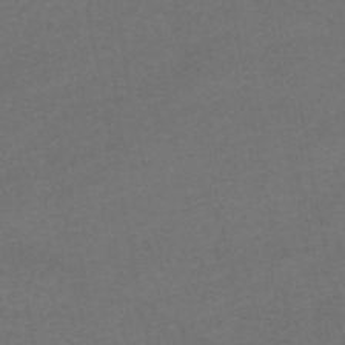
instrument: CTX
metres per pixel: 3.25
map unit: HNhu
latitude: -49.0487
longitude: 100.2739
